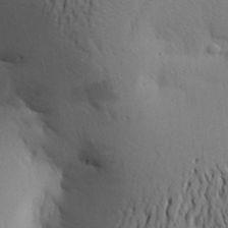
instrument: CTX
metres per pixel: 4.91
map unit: Aa
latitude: 27.1403
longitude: -148.5357
